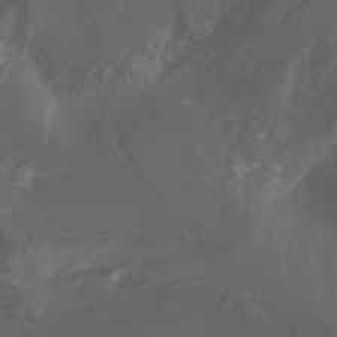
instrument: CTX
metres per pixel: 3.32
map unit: Ht
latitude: -3.2942
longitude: -61.6316
